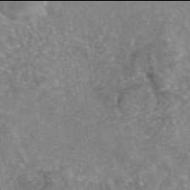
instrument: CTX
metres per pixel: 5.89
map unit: eAb
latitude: 45.9906
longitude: 105.1431
